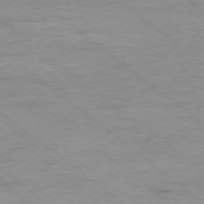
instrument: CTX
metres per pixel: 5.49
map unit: Ap
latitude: -77.8233
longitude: -83.0647
